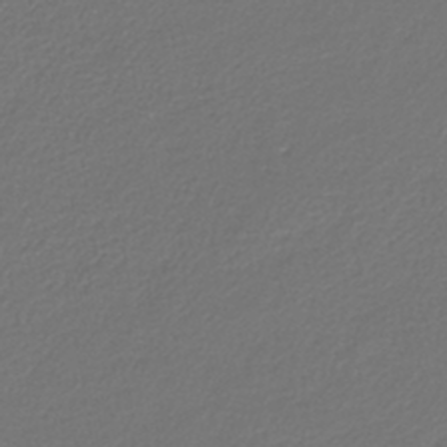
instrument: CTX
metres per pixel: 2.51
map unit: lHb
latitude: -42.8596
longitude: 61.5021
